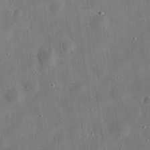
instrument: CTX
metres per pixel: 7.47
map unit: eHh
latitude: 31.8584
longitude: -77.0269
